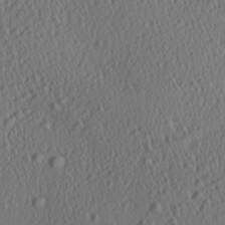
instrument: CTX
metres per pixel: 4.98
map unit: Aa
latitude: 26.8002
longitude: -136.8947
